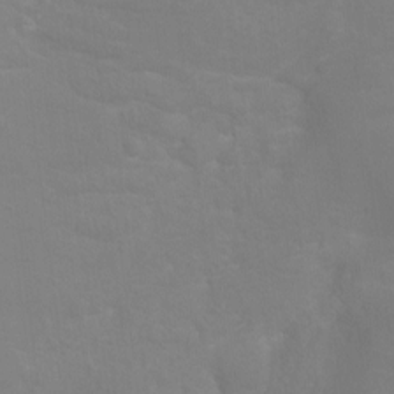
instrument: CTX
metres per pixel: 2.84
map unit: Ht
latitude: -4.0850
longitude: -25.3481
